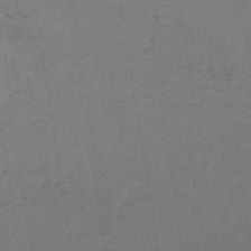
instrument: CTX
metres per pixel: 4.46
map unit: lHb
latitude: -34.1228
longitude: 66.6707
